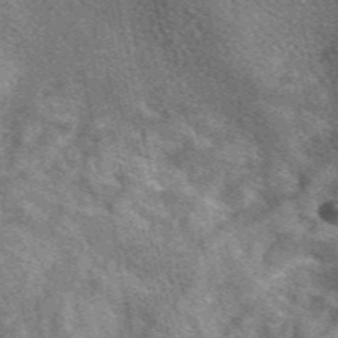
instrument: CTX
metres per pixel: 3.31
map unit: eAb
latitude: 48.1578
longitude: 119.5966
